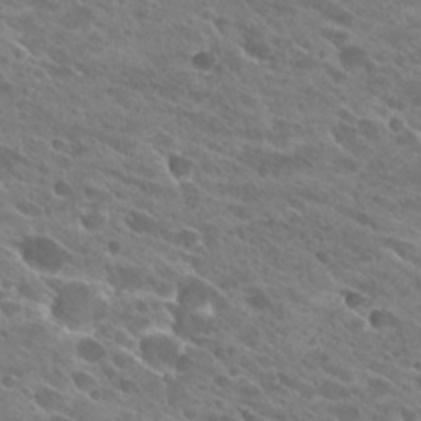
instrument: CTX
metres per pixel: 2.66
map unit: Hto
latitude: 26.9136
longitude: -42.0444
